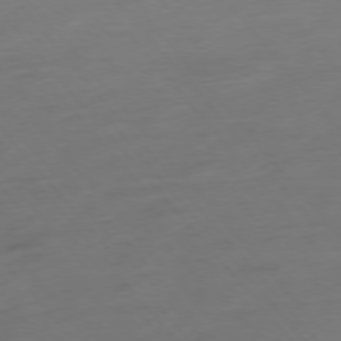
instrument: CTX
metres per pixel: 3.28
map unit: Hpe
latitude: -75.7856
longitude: -14.9514
